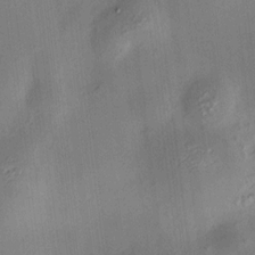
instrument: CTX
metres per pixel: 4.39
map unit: HNhu
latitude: 10.5735
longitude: 11.1053
